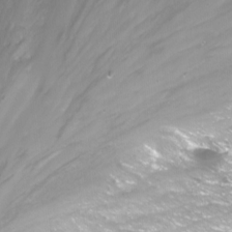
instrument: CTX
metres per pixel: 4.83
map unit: Nhu
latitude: -12.5574
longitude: -61.0836
